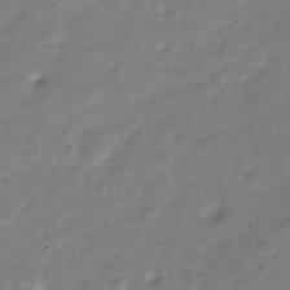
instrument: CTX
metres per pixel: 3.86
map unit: Hve
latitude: -30.5385
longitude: 91.6722
